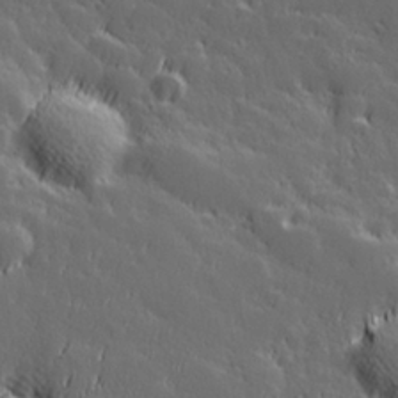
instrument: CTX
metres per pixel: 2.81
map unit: Hve
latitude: 26.8758
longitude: 144.5574
